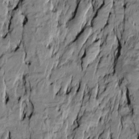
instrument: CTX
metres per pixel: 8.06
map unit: Htu
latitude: -10.2551
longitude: 176.7085
